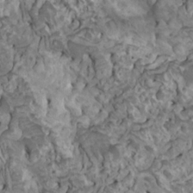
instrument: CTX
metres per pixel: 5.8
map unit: HNhu
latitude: 6.4601
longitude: -1.3103
